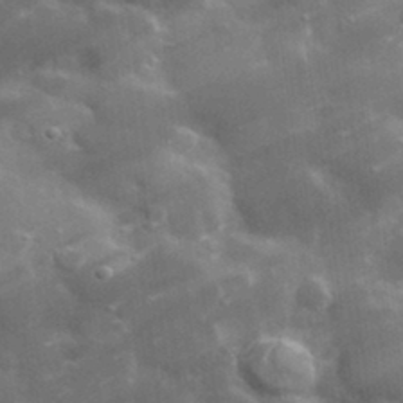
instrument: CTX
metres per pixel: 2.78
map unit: lHvf
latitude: 32.5735
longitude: -92.3845
